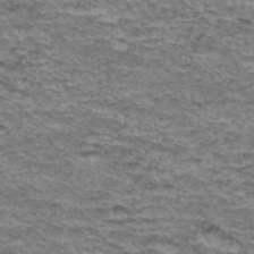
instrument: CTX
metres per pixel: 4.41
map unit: Hto
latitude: 37.1026
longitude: -42.9136
